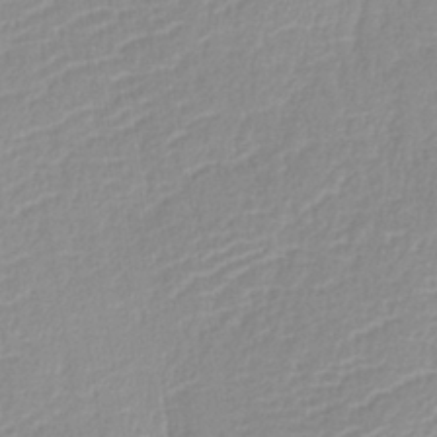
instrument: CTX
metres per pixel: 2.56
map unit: lHb
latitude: -41.3698
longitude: 75.3132
